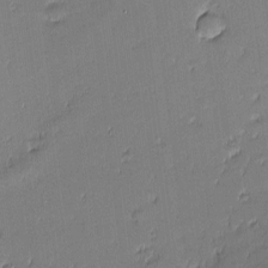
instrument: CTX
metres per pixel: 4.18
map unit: eHh
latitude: -3.2186
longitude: -81.8394
